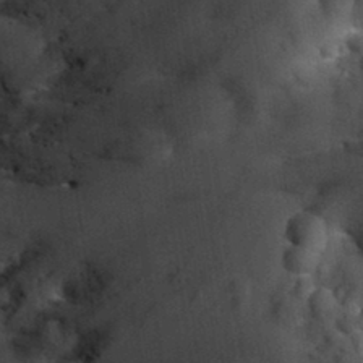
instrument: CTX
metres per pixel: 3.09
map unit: Nhu
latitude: 32.5923
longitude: -52.4223
